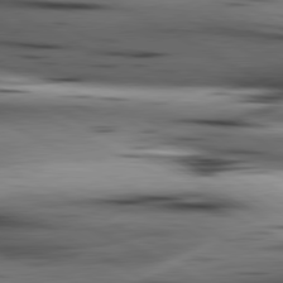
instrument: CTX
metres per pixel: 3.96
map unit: lApd
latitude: 80.5546
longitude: 159.7288
